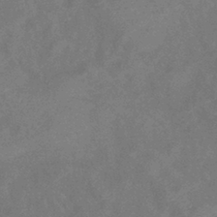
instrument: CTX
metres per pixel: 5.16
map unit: eHb
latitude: -38.6708
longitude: 77.2376
